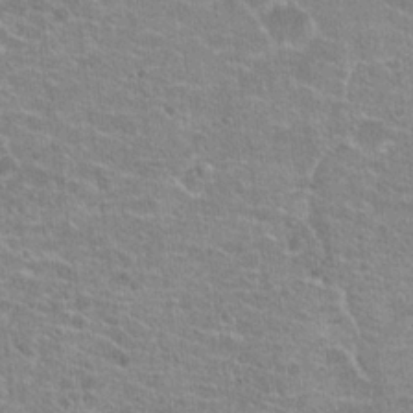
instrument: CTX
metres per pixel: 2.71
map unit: Hto
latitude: 20.9703
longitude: -42.8002
